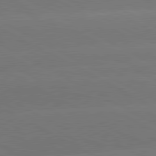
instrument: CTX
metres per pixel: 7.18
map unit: lApd
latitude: 80.7813
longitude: -147.3860
